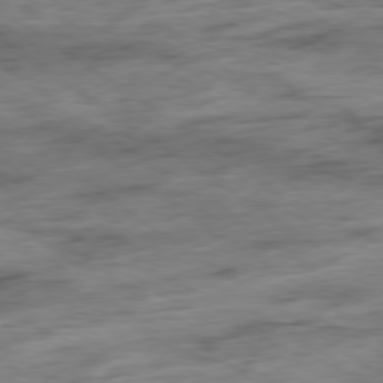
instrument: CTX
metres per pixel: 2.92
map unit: Hpe
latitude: -79.3887
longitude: -21.9528
